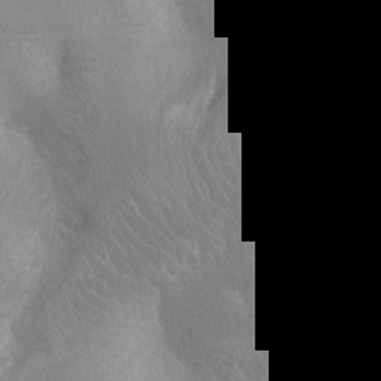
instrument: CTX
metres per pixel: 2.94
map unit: Nhu
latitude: -14.4062
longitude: -24.9135
